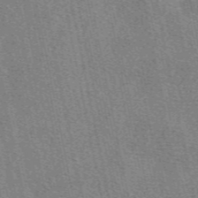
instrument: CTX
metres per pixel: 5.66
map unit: eAb
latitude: 49.4993
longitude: 104.7652
